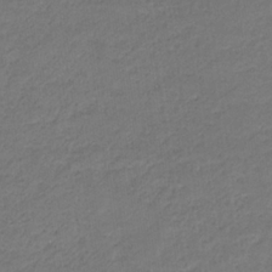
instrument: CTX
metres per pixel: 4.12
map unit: eHb
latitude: -32.0661
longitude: 68.0850
